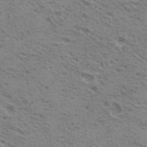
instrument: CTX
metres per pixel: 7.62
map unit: Hto
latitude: 21.1214
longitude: -31.9528
